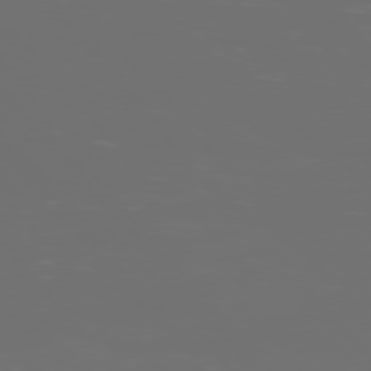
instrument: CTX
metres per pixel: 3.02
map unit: Ap
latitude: -76.3495
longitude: -74.1200
